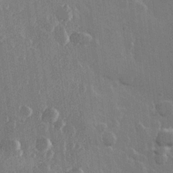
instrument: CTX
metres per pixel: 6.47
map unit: Hve
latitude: 22.7435
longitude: 148.3685
